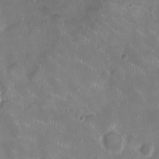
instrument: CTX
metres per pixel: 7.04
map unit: Ht
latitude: -4.7463
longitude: -15.5938
